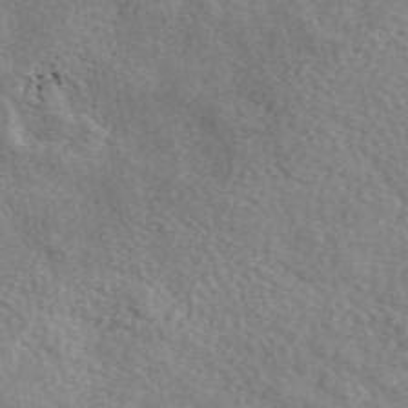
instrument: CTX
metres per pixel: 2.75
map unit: eAb
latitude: 50.1955
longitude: 111.6532
